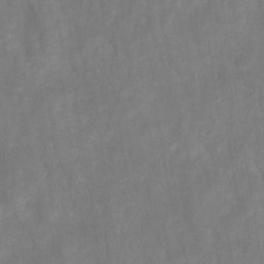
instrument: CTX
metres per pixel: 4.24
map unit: HNhu
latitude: -28.3306
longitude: 72.8030
